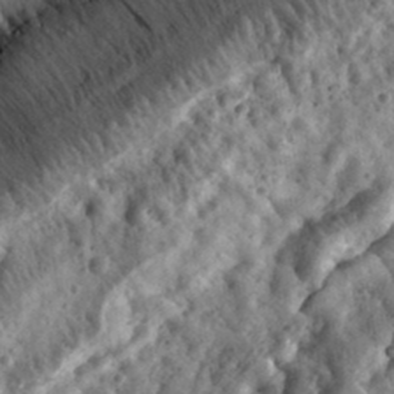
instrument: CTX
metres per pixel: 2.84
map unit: eHh
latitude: 34.3656
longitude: -79.2915
